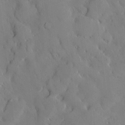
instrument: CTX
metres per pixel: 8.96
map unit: Hve
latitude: -10.8030
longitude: 175.9556
